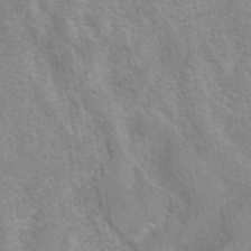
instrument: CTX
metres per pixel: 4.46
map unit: eAb
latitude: 41.5749
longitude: 106.8975
